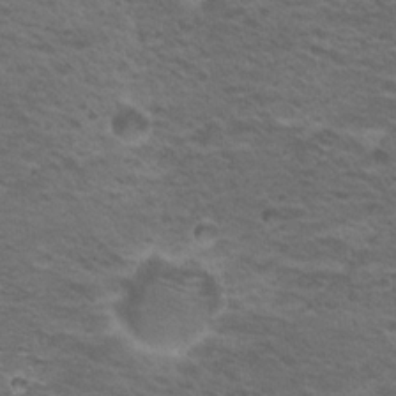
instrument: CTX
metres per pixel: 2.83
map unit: Nhu
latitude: 20.2712
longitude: -31.1215
